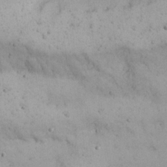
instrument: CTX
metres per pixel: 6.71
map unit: Nhu
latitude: 22.1956
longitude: -67.8205
